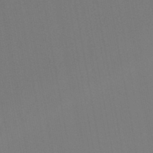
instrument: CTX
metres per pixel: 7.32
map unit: lHb
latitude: -46.7463
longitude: 74.7652
